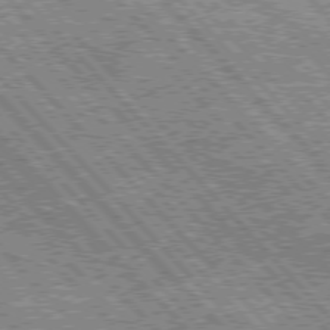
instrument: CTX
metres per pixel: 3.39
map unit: Hpe
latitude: 75.8583
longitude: -126.8758
